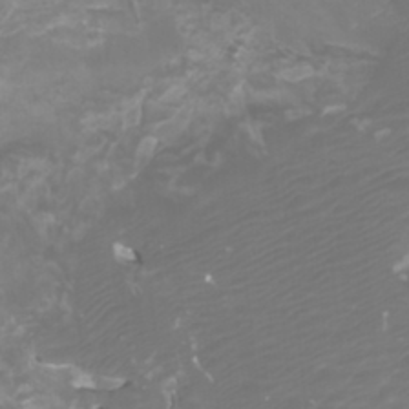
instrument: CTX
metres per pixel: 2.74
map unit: Htu
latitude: -11.0675
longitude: -74.5735
